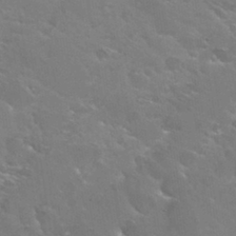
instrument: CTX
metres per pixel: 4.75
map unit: Hto
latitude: 30.1956
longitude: -43.3860
